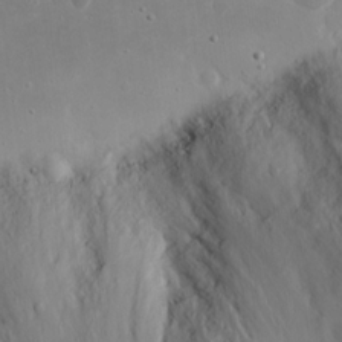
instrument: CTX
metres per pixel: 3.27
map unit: eHh
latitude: 19.3292
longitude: -72.4601
